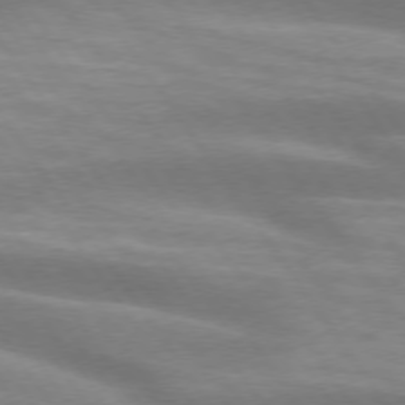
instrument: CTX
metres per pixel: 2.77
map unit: lApd
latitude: 74.5168
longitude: -49.3860
